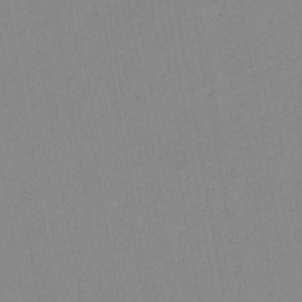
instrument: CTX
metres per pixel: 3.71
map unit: lHb
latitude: -46.0472
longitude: 72.8597
